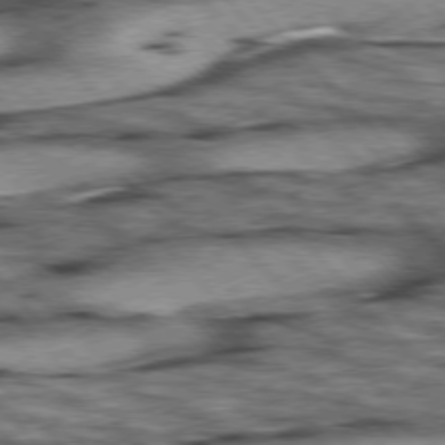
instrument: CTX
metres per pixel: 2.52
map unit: lApd
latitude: 76.3845
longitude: -50.0444
